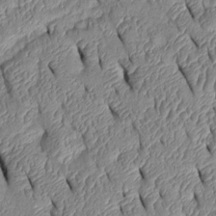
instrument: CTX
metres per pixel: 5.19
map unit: Htu
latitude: 1.5938
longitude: 149.3510
